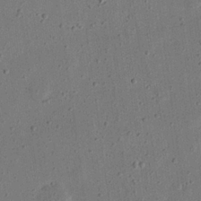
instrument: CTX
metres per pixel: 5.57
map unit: eHh
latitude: 24.6112
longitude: -68.9892
